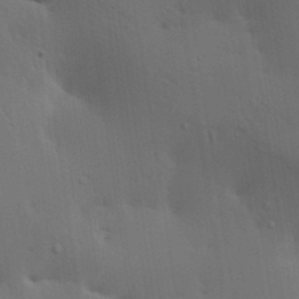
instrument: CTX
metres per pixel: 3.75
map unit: lAa
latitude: 19.8016
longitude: -138.8191
